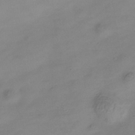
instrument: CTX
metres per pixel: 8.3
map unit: Hve
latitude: -34.5763
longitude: 88.5951
